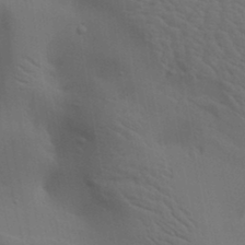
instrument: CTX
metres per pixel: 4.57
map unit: lAa
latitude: 19.5938
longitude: -138.8758
